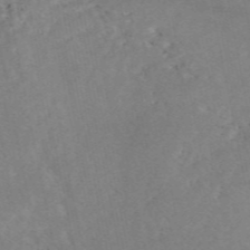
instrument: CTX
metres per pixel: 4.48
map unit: eAb
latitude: 47.7639
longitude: 120.0283
